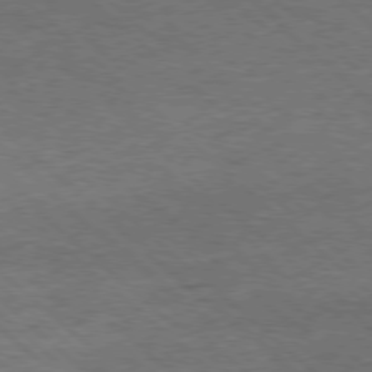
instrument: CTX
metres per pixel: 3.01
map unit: Hpe
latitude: -78.4629
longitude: 16.6141
